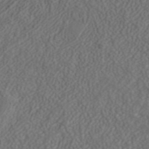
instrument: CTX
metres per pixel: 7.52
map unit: ANa
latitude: 42.4223
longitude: 28.7463
